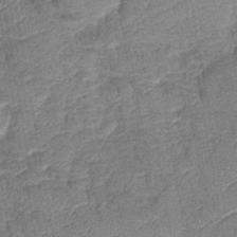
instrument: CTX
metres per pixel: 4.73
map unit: lHb
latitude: -42.5195
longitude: 79.1431
